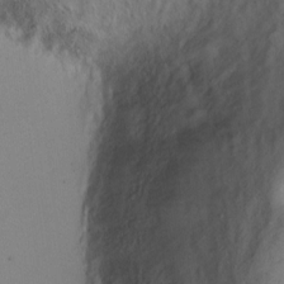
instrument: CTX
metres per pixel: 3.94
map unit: Ht
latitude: 0.8947
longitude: -37.5182
